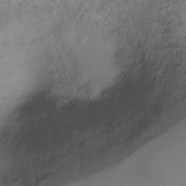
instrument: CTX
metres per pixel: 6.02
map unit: Ht
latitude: -15.8990
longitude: -42.1578
